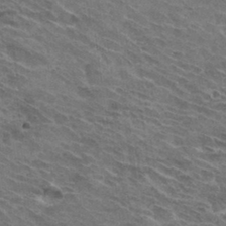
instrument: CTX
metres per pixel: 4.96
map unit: Hto
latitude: 32.2523
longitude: -44.3467
